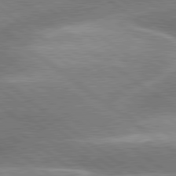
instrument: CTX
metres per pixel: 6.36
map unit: lApd
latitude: 80.3467
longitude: -119.0269
